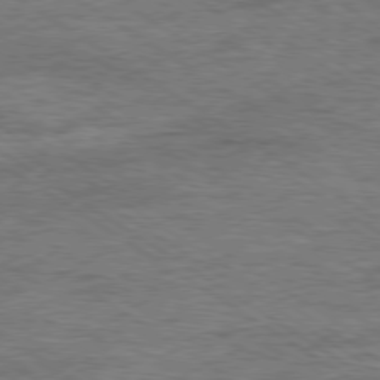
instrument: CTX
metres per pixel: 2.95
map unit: Ap
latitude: -80.0094
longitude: -78.6680
